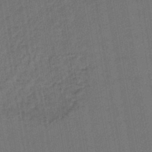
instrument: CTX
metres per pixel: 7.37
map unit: lHb
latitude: -42.9352
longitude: 61.0486
